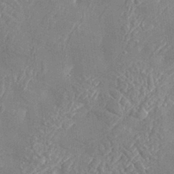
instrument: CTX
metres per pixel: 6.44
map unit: Aa
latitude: 33.5371
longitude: -133.9906
